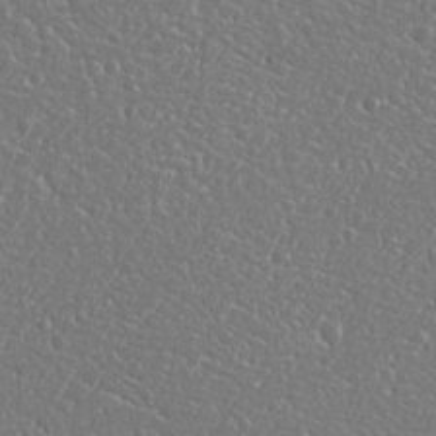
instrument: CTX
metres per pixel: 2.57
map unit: Nhu
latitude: 25.6127
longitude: -58.2523
